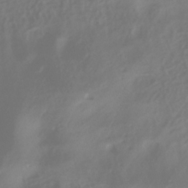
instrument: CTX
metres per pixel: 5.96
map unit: HNhu
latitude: -39.5777
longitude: 97.8989
